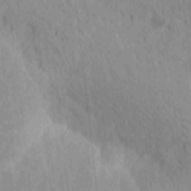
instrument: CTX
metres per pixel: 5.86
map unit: Ave
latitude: -9.0108
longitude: -123.1781
